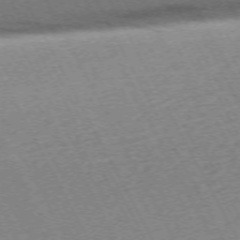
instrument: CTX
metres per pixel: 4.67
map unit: Hpe
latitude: -72.0472
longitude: 10.8030
